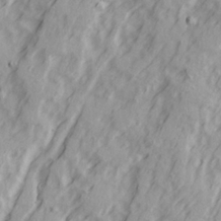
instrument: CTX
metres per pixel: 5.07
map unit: Ave
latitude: 22.3467
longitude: -132.0633
